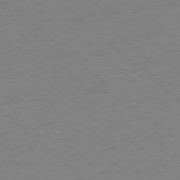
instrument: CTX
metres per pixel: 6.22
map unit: Ap
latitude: -78.2361
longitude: -57.1025
